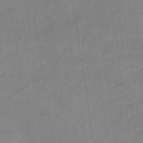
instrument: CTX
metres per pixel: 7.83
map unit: lHb
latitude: -35.3699
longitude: 72.0094
